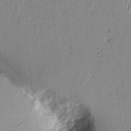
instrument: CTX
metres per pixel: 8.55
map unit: Aa
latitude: 10.4412
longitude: -128.7813
